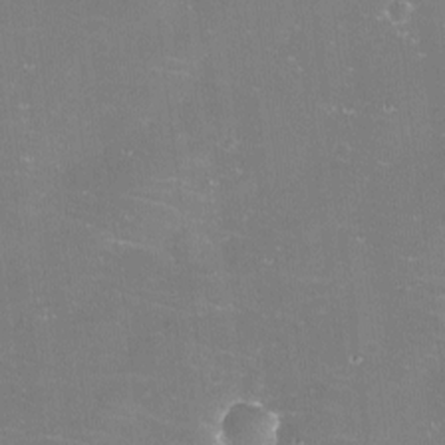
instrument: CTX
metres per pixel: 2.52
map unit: eHh
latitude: -11.1242
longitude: -62.1200
